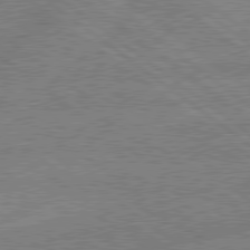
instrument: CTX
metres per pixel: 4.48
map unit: lApd
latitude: 79.2915
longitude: -144.2711
